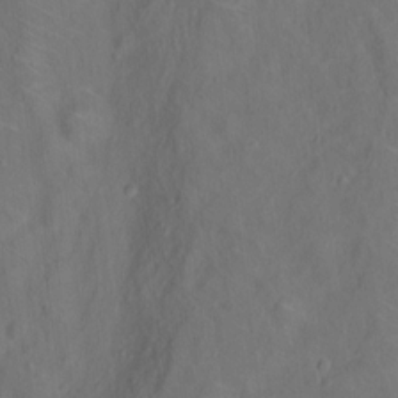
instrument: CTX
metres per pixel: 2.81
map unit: Nhu
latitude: 13.6505
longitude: -36.4223
